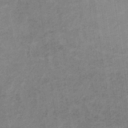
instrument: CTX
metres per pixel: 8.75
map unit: HNb
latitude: -32.5007
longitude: 62.3495
